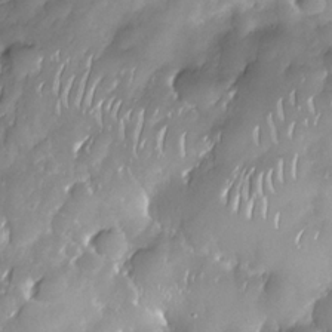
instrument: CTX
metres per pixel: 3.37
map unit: Nhe
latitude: -30.0283
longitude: -140.3089
